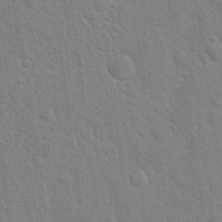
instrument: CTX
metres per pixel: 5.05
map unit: Hto
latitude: 21.2159
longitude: -52.2712
